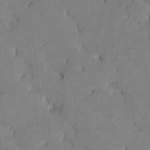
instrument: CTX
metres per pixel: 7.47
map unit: Htu
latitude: -8.0472
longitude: 176.3495
